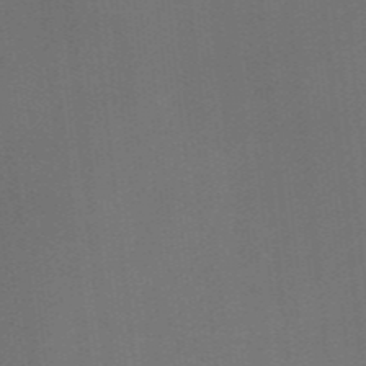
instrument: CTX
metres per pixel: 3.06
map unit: HNb
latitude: -44.4440
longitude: -43.6316
